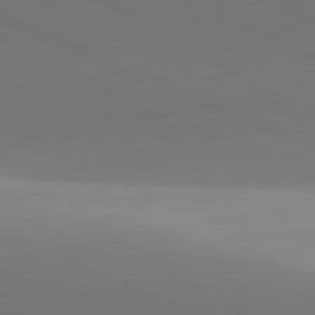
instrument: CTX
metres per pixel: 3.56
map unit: lApd
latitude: 81.7261
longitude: 143.1809
